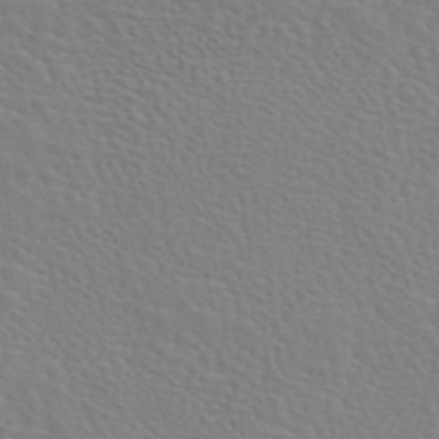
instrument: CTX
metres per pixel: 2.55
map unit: eAb
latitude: 45.1970
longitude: 113.0298
